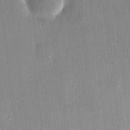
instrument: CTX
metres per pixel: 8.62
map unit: HNhu
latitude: 4.5357
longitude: 10.7841
